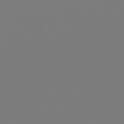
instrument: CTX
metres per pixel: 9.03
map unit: Hpe
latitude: 77.2537
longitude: -167.7638
